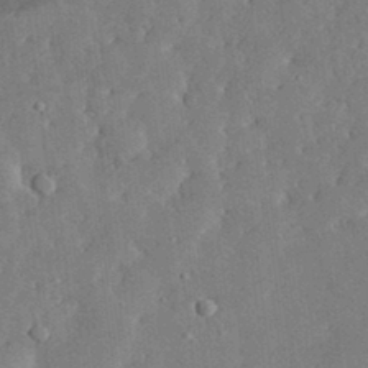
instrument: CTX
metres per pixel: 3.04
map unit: lHvf
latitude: 33.2726
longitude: -91.2915
